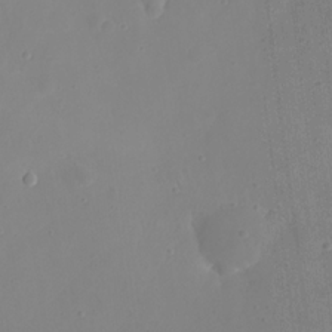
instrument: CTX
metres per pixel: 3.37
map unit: eHh
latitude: 21.9339
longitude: -63.4427
